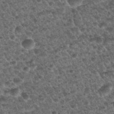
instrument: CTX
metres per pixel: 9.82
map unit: Nhu
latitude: 28.7435
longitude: -49.5371
